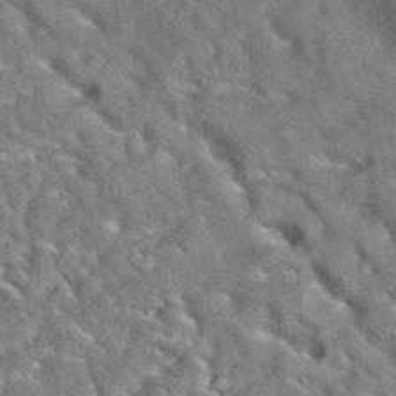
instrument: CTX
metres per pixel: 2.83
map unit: eAb
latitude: 35.2537
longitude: 112.8030
